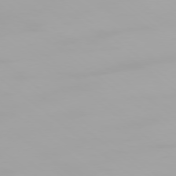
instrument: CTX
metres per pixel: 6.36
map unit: Ap
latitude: -78.9541
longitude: -96.1767
